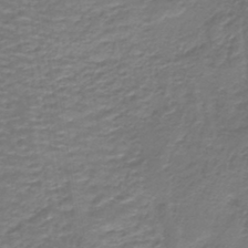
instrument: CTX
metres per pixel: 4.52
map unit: lHb
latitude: -42.2361
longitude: 52.9730
